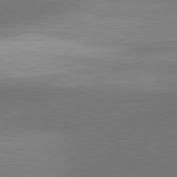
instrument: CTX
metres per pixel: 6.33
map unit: lApd
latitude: 81.7072
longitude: 155.1620
